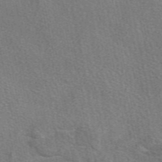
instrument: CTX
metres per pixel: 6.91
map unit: eAb
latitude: 49.1025
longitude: 115.8233
